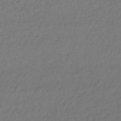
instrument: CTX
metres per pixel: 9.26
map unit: lHb
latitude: -35.4643
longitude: 64.1795
